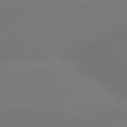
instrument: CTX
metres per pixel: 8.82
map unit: lApd
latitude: 79.3104
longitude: -150.5545
